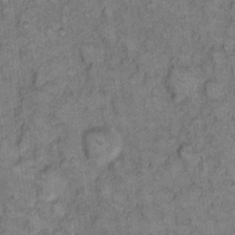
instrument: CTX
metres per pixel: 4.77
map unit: eHh
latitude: 8.3090
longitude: -63.3104
